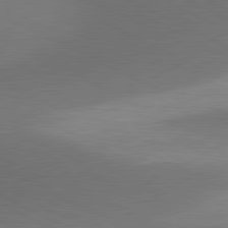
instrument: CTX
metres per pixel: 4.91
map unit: lApd
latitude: 81.0080
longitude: 139.3888
